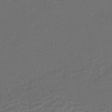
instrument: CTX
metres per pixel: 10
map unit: HNhu
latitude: -43.6532
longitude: 98.1606
